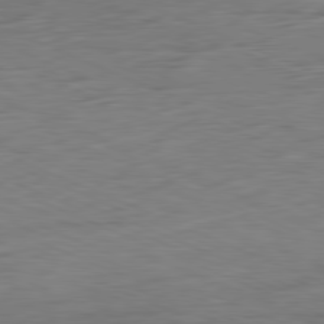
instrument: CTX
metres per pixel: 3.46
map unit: Ap
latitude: -81.3132
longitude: -58.9514
